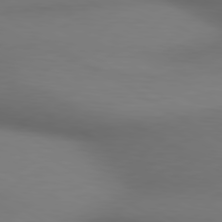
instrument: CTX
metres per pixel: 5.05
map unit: lApd
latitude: 80.2333
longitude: 120.0850
